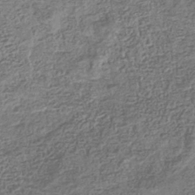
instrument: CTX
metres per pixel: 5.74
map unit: eHb
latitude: -35.9178
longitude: 80.2362
